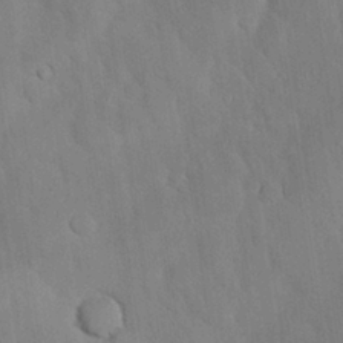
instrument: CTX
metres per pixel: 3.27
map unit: Nhu
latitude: 26.7057
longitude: -72.0255
